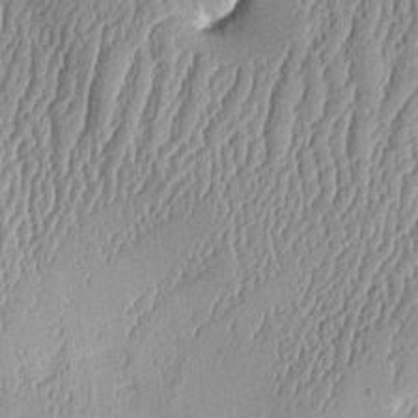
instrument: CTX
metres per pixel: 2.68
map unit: Aa
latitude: 10.0822
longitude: -128.8947
